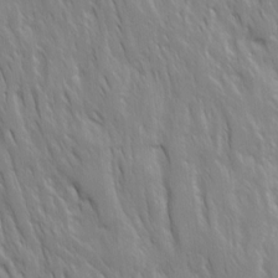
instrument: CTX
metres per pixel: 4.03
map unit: Ave
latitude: 15.3671
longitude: -133.0647
